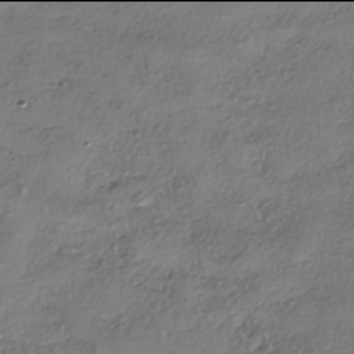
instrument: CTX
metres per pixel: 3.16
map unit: eHh
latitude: -42.0094
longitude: 123.1809
